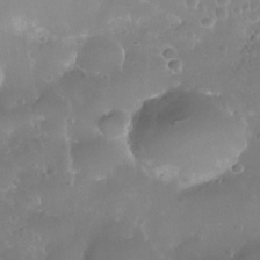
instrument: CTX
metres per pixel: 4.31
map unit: Nhe
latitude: -36.3684
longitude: -131.0837
